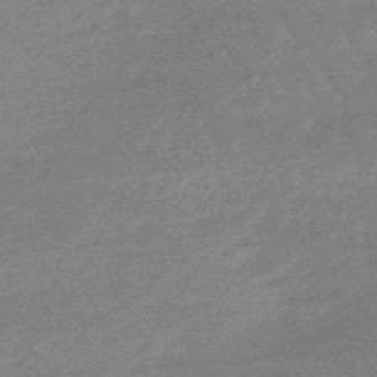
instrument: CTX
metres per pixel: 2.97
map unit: lHb
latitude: -48.0094
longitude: 82.1795
